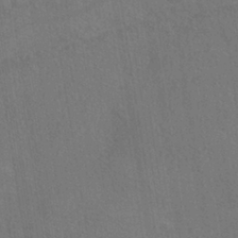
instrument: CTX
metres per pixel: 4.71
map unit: ANa
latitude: -37.0864
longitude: 94.6140
